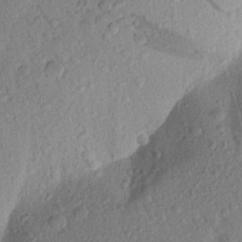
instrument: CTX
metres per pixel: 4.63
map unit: Aa
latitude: 23.5182
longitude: -147.7450
